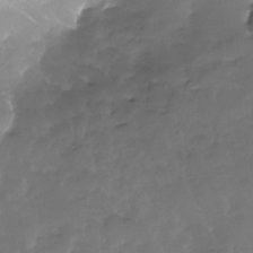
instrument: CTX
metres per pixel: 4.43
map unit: Nhe
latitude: -33.0676
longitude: -93.1970
